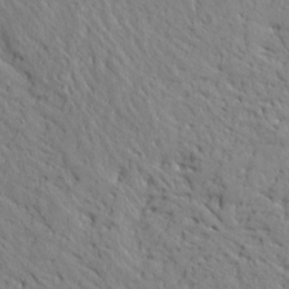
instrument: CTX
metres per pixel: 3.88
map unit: Aa
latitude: 24.3656
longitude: -133.1781
